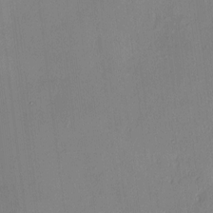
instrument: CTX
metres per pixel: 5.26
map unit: HNhu
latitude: 4.6868
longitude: 11.0298
